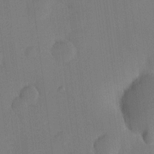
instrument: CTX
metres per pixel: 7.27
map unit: HNhu
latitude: 8.1767
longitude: 16.2173
